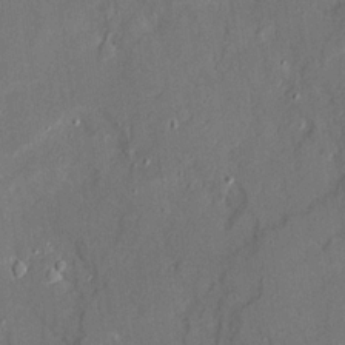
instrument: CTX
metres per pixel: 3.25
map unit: Ave
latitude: 20.8569
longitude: -128.6490
